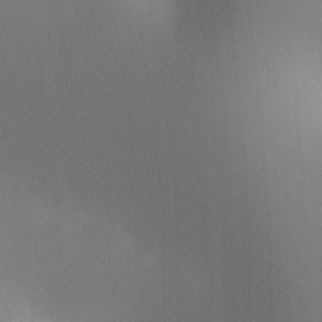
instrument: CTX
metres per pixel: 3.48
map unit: lAa
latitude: 4.4601
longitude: -112.0633
